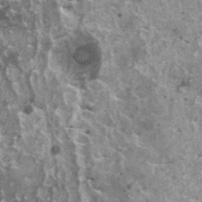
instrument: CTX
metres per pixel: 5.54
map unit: HNhu
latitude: 1.9528
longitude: 4.9541
